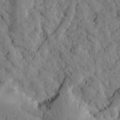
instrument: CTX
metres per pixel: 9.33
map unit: Htu
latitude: -2.2739
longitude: 174.0472
